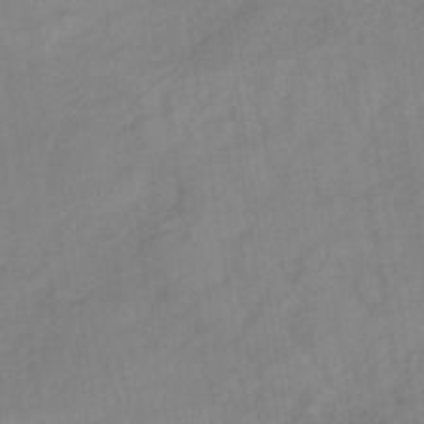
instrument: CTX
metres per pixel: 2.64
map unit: lHb
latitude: -35.4076
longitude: 72.0094
